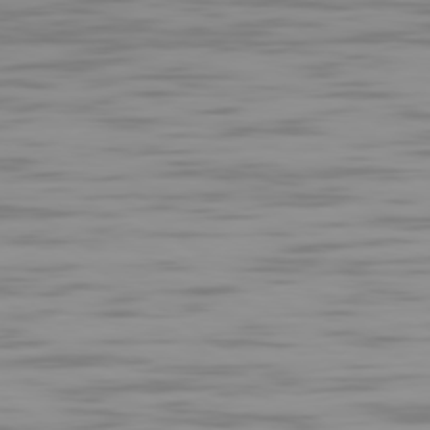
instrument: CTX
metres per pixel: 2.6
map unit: Ap
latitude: -79.6721
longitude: -103.3104
